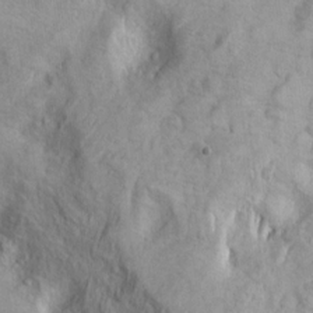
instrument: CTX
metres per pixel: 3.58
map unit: Ht
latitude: 9.2348
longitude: -31.6127
